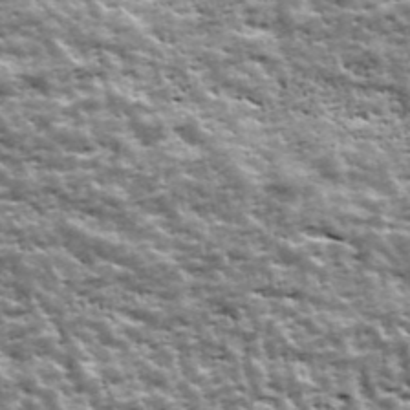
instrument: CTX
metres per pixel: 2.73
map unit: Ave
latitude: 42.7624
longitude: -111.9717
